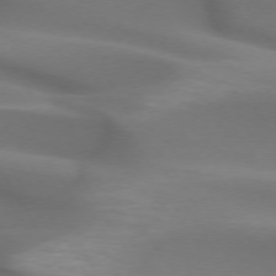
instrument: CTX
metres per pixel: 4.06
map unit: lApd
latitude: 72.8569
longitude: -52.5168
